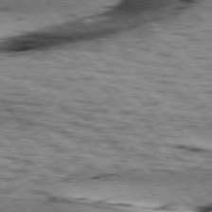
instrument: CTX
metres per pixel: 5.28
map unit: lApd
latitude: 76.2144
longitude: -71.6694
